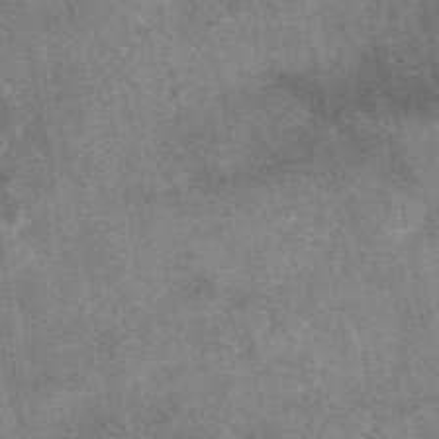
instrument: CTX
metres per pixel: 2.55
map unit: eAb
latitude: 47.5371
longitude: 122.2740
